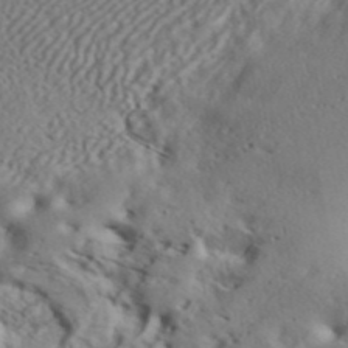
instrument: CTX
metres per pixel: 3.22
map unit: ANa
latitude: 44.7624
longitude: 44.6330
